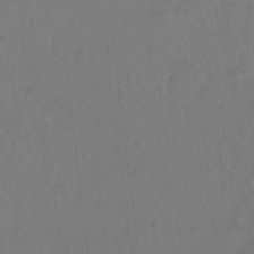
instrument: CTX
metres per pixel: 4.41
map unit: Hto
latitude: -10.6708
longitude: -37.6883
